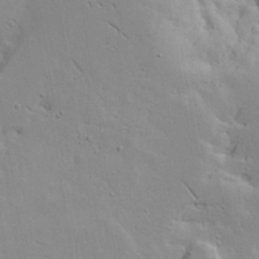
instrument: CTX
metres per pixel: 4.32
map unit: lAvf
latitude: 16.0444
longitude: -125.2725
